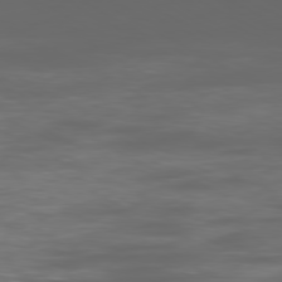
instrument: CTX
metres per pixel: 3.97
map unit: Ap
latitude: -79.9745
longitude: -73.0270
